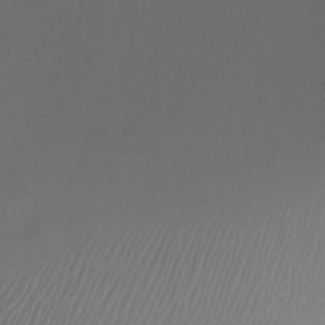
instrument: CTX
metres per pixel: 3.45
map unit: Ht
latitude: -12.5952
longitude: -49.3671
